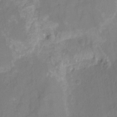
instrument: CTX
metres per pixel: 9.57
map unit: HNhu
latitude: -28.1417
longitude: 74.6330
